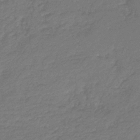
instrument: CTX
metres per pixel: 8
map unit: HNb
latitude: -36.1416
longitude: 50.6140
